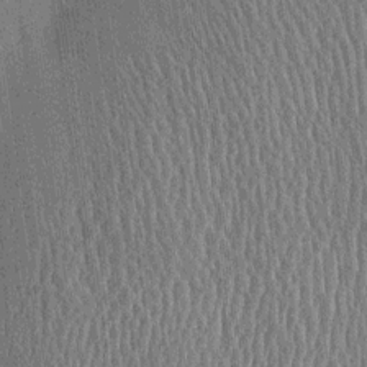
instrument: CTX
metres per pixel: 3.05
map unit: HNhu
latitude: 2.0444
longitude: -5.6883
